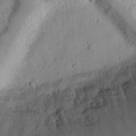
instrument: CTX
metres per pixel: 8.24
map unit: Ht
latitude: 12.3278
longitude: -74.3845
